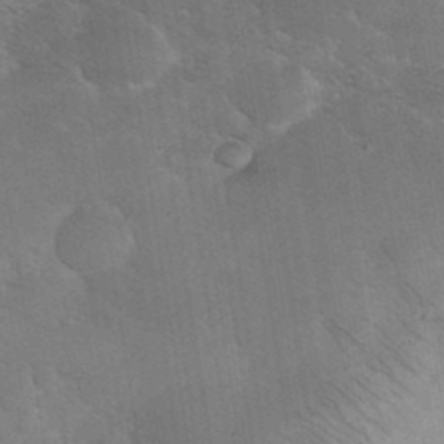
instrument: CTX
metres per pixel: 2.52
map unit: eHh
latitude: 36.1389
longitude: -67.9150
